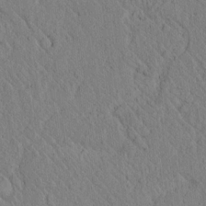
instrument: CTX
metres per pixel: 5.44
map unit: lAvf
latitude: 7.0836
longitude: 160.5007
